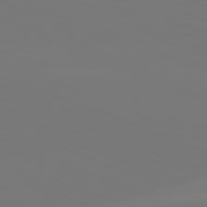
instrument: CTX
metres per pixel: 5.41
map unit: lApd
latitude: 82.1955
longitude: 146.5196
